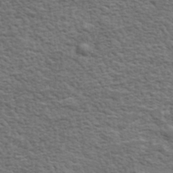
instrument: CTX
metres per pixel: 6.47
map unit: lHvf
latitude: 37.7072
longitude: -89.0837
